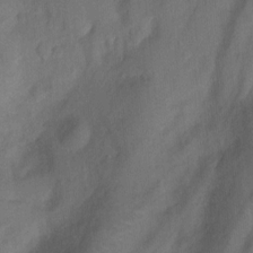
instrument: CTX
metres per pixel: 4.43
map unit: Ht
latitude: 0.1389
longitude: -34.5545
